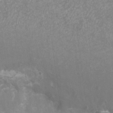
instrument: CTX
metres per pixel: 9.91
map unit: eHh
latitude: -6.9352
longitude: -77.5749
